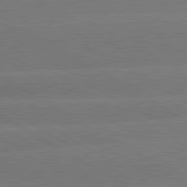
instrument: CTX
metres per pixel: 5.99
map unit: lApd
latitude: 80.6301
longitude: -149.1592
